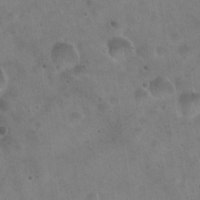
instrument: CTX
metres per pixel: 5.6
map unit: Hto
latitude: 22.4412
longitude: -54.2711
